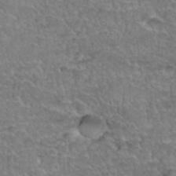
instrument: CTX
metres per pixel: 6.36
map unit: Hto
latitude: 35.3481
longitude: -45.4048
